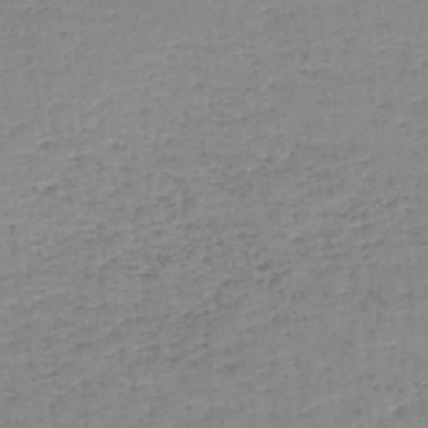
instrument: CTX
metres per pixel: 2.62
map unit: lHb
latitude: -44.4818
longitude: 58.7841
